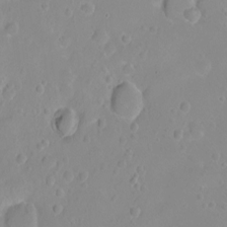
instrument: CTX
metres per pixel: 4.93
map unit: Ht
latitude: -8.7652
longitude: -36.0444
